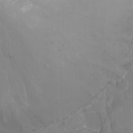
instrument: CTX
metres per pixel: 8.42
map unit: Nhu
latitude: -15.7667
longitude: -54.7435
